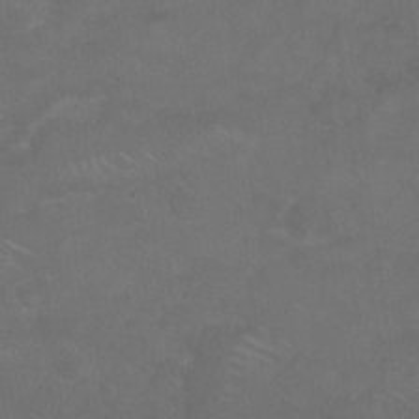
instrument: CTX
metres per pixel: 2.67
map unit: Nhu
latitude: 26.1011
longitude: -54.3278
